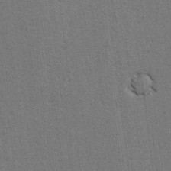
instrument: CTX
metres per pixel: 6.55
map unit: lAvf
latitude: -5.3320
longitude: -114.3278
